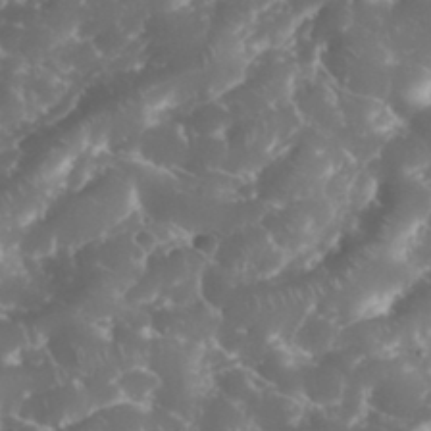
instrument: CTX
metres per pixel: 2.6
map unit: eHh
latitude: 34.1200
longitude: -63.0837
